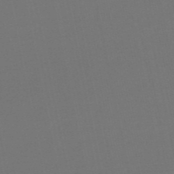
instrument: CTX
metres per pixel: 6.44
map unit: eHb
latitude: -50.3684
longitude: 71.6155
